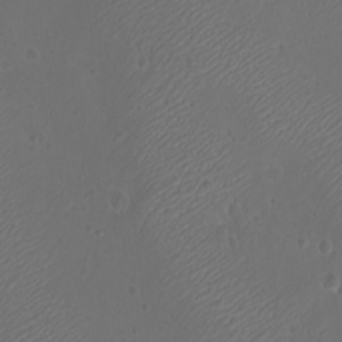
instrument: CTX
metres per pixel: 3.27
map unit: eHh
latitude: -9.2376
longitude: -69.5371
